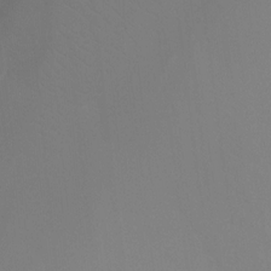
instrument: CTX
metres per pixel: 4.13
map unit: Ht
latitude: -9.5966
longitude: -32.9325
